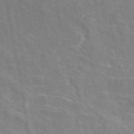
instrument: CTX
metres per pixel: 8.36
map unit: eAb
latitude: 46.6113
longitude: 116.9163
